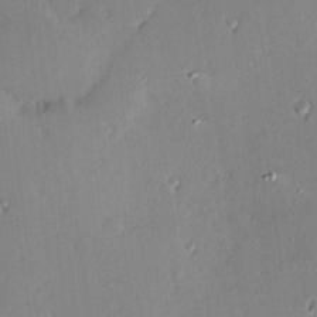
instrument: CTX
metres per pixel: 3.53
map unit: Hve
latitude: 24.8191
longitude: -93.5182
